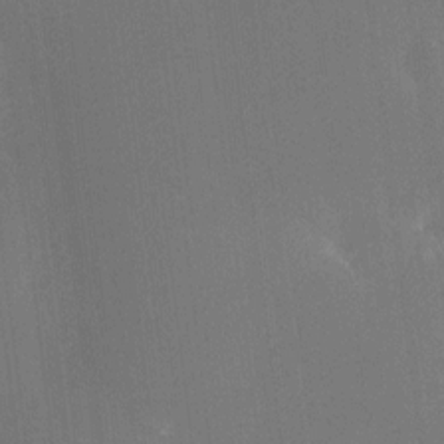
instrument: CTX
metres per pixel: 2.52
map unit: HNhu
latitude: 8.1011
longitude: 9.5588
